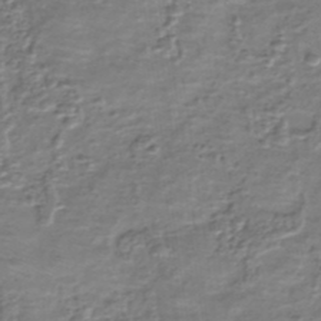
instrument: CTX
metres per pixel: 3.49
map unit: eHh
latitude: -39.9745
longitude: -29.0269
